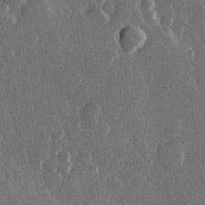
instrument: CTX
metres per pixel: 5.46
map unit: Hve
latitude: 22.9703
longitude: 147.8611
